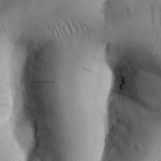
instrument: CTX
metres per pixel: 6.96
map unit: Nhu
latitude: 26.7246
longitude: -71.9150
